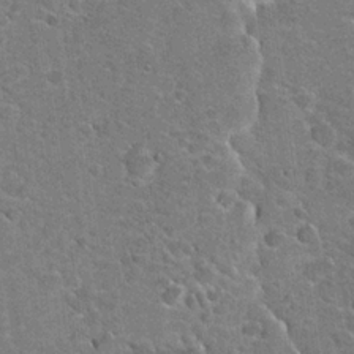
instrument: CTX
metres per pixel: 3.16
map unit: Hto
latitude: 20.9325
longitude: -49.0269
